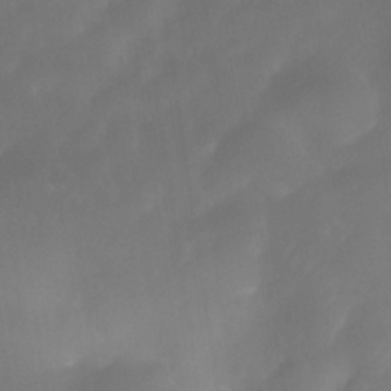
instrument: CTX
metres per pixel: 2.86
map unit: Nhe
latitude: -34.4818
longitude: -145.6883
